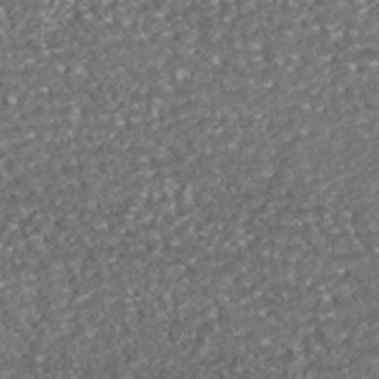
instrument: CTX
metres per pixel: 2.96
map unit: HNhu
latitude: -46.2172
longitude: 105.1053
